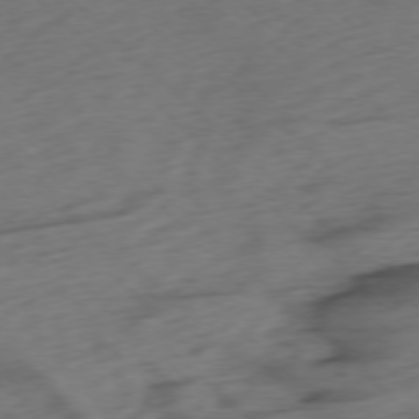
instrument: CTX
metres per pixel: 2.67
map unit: Ap
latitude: -77.0864
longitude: -79.3104
